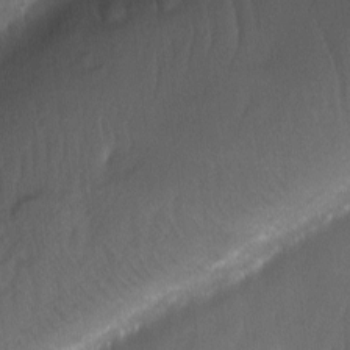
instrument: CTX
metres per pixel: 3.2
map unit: Ave
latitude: -11.2943
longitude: -121.6127
